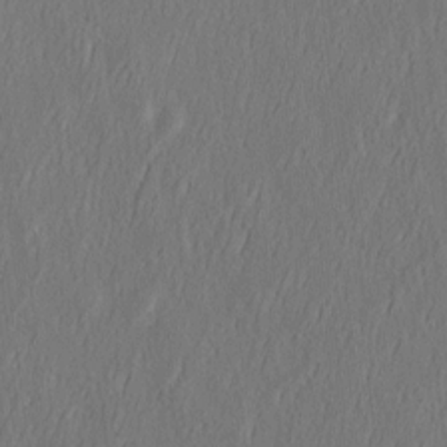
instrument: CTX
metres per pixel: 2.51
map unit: eHh
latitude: 4.8947
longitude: -77.6127
